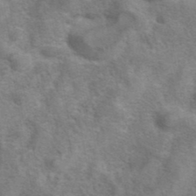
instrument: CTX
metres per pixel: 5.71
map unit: eAb
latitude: 41.3481
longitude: 105.5966
